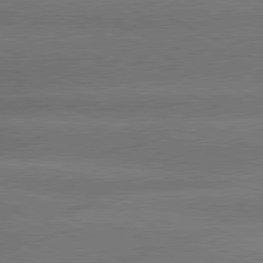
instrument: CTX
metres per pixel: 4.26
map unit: lApd
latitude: 80.3089
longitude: -136.8569
